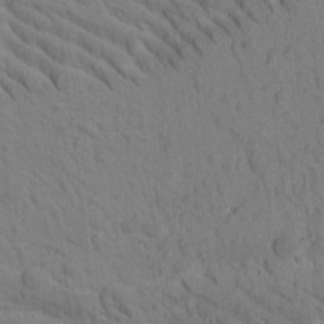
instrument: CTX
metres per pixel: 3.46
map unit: Htu
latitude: -1.6344
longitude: 172.5196
